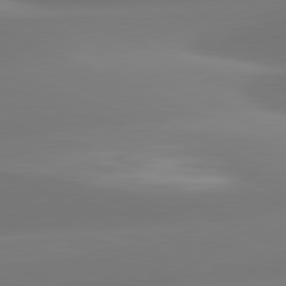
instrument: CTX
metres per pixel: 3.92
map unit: lApd
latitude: 81.3671
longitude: -160.1389
